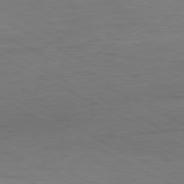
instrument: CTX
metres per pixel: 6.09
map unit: Ap
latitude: -80.0661
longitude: -82.7813
